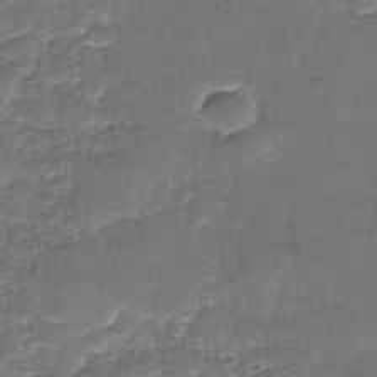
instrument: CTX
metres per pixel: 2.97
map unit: Nhe
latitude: -35.8233
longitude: -90.4979
